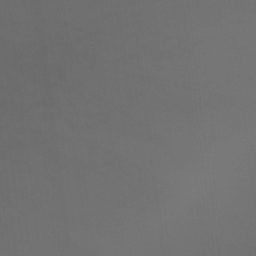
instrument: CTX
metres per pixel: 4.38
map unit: Aa
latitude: -8.7274
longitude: -78.8380
